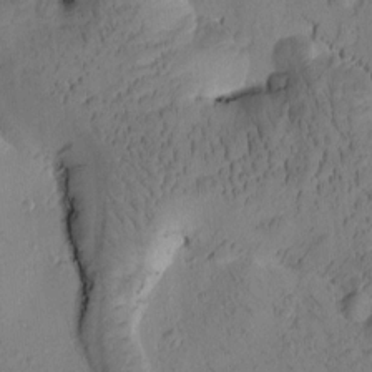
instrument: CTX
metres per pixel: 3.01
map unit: Htu
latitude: -3.2753
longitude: 172.0094
